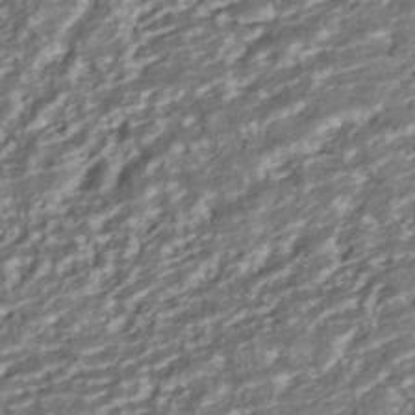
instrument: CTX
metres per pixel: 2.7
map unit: ANa
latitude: -42.4062
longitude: 107.7856
